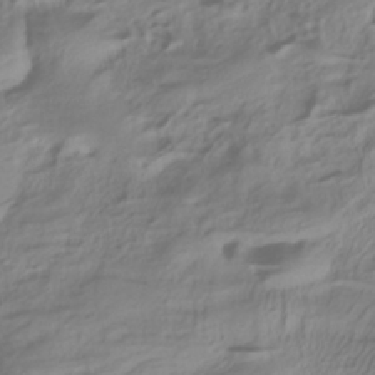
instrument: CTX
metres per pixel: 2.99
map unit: ANa
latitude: -38.3684
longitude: 96.4440
